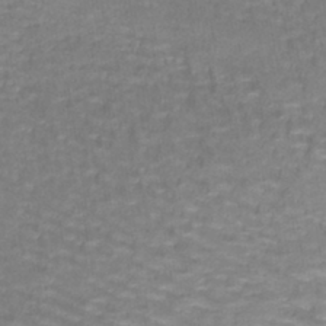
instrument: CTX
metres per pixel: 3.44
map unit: lHb
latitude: -42.1416
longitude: 58.9352
